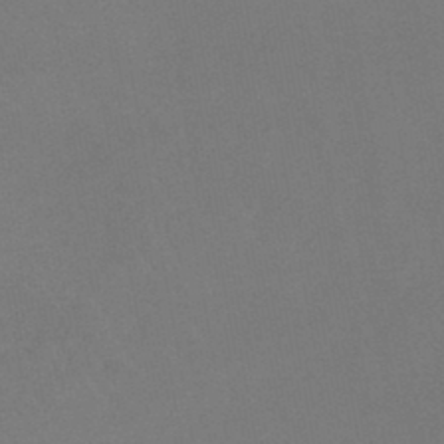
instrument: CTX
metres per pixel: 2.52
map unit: lHb
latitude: -43.7288
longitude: 73.7477
